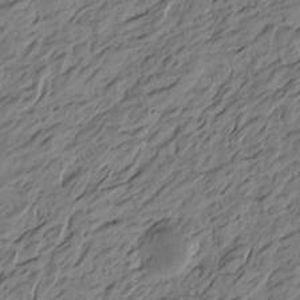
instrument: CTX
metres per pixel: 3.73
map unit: Htu
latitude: -3.8611
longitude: -176.4034
